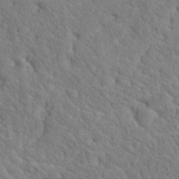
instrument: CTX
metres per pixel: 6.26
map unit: Hto
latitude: 18.6868
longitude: -35.1403
